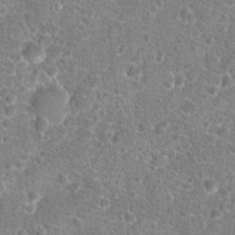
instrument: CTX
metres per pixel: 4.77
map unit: Hto
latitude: 18.4034
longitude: -41.2159
